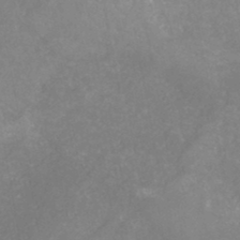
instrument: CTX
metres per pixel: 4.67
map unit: HNb
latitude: -44.8219
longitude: -45.0647
